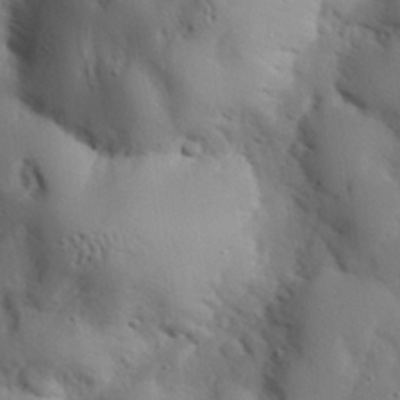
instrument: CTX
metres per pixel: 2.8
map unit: eHh
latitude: 29.6127
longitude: -81.8205
